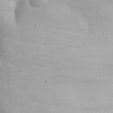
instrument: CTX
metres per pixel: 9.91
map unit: eHh
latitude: 29.7638
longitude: -74.0444
